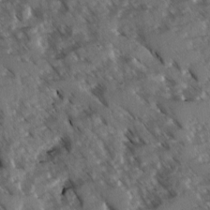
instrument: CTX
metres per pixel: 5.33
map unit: Ave
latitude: -1.2376
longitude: -111.4616
